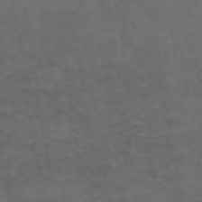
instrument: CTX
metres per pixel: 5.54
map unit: ANa
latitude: 43.0836
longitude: 28.4251
